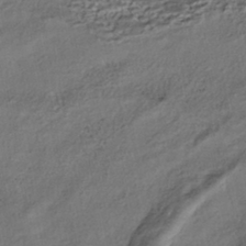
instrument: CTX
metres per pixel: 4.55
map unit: HNhu
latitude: -40.0283
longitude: 107.9178
